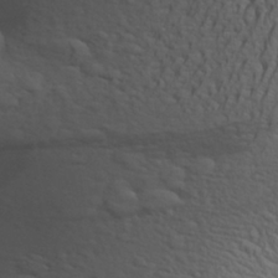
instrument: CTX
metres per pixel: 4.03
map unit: Aa
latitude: 28.9702
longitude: -139.7261
